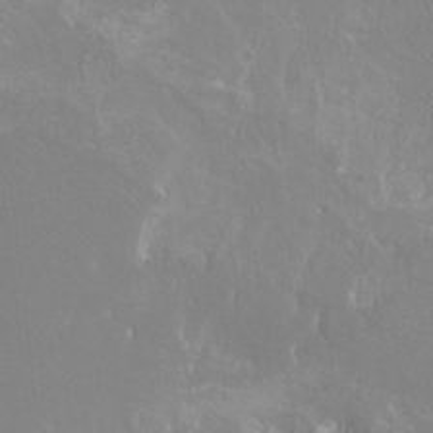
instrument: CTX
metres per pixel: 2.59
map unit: Htu
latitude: -12.1228
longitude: -72.4790
